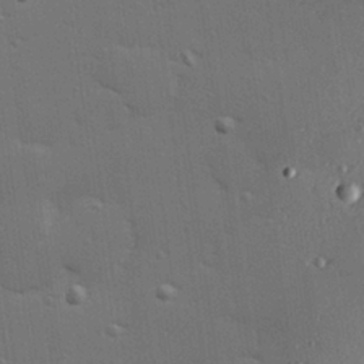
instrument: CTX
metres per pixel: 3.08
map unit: Hve
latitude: 27.4993
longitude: -91.4237
